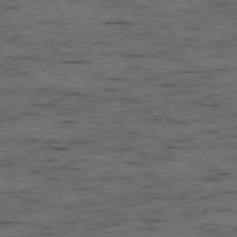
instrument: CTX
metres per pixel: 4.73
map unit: Ap
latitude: -76.5952
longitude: -91.5749
